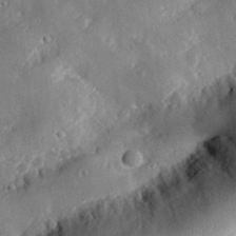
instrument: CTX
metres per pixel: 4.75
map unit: lHvf
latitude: 32.1578
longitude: -84.9325
